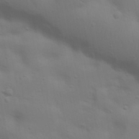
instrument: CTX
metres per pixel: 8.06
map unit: Nhu
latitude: 23.3859
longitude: -73.3671
